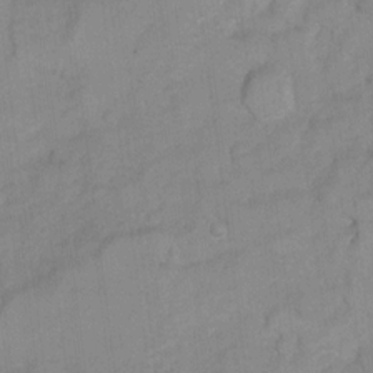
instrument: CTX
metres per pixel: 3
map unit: Hto
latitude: 6.3845
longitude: -36.9892
